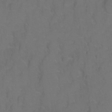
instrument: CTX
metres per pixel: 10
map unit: Hto
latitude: 3.4615
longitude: -32.6302
